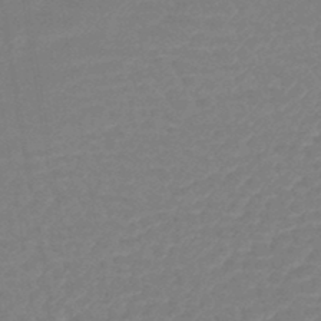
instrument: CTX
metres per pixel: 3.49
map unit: lHb
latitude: -44.2928
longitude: 79.8044
